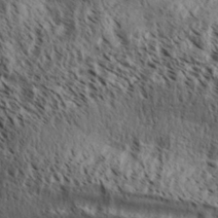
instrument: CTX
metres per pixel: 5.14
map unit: Aa
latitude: 31.0270
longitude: -137.9150
